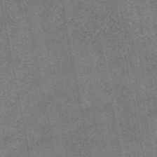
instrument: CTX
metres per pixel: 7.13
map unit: eAb
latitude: 48.3278
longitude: 108.1228
